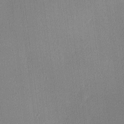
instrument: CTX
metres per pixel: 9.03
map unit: lHvf
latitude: 21.7261
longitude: 140.7652
